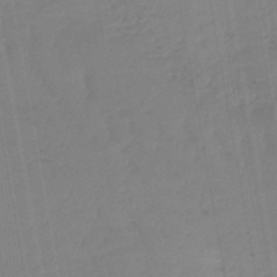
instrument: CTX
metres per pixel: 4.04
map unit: lHb
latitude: -45.8233
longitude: 67.0108
